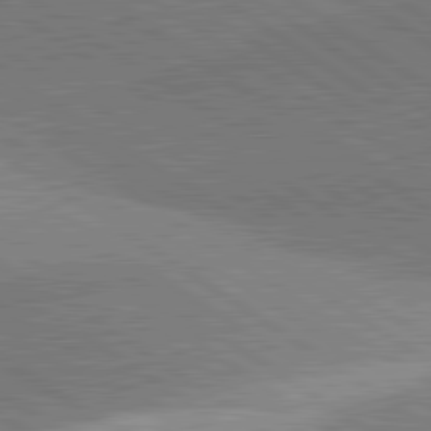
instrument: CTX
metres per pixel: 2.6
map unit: lApd
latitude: 81.6127
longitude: 140.4629
